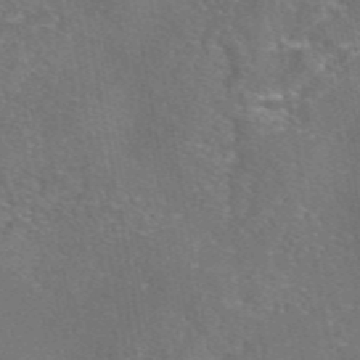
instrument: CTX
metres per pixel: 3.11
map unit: eAb
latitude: 46.0822
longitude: 107.0109
